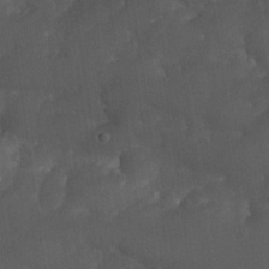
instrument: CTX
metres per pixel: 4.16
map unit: Nhu
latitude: 26.7813
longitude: -65.5371
